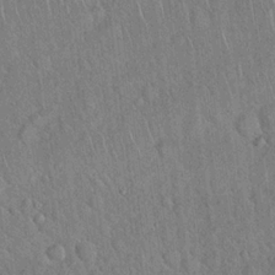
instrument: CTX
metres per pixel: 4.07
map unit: Hto
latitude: 18.6112
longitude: -52.4601
